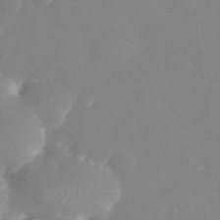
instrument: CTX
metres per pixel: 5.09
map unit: eHh
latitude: 31.5560
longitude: -59.2915
